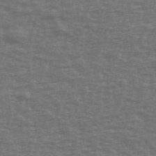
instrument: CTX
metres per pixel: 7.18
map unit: Ave
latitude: 39.9339
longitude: -113.5560
